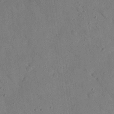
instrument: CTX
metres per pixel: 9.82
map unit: Nhu
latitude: 24.7246
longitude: -74.0822
